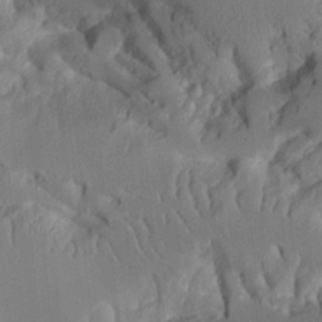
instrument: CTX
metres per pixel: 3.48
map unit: Aa
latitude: 12.3656
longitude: -125.9528
